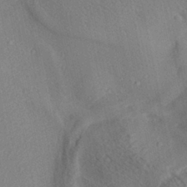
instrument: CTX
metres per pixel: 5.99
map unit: Aa
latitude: 27.8772
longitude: -140.5167
